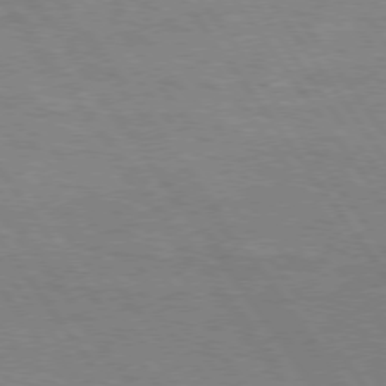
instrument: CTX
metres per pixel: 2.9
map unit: Hpe
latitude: 74.9514
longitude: -142.4790
